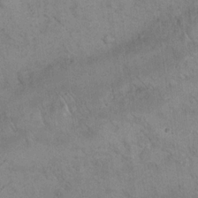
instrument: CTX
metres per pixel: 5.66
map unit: eHh
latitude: 21.2915
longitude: -60.9702
